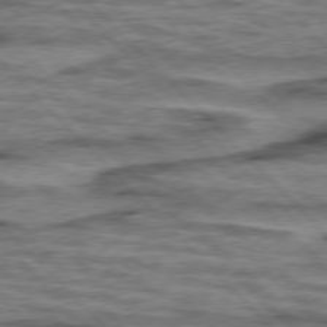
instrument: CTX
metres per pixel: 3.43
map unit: lApd
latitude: 76.7057
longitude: -77.9150
